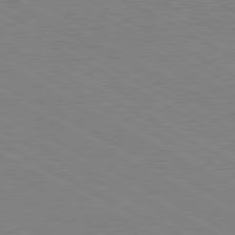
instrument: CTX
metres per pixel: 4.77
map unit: lApd
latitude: 80.8947
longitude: 151.4076
